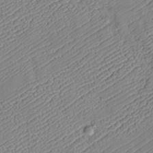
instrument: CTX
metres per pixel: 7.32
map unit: Htu
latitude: -6.6707
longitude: 155.9178
